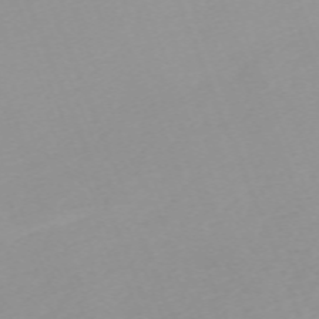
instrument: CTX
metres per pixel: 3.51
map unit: Nhu
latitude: -67.3132
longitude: 38.0283
